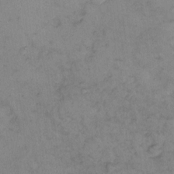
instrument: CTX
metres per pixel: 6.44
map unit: eHh
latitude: 9.6883
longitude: -62.2901
